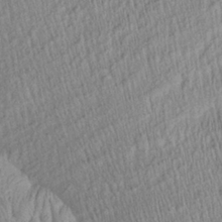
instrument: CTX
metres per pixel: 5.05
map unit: Aa
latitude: 28.3656
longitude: -137.4994
